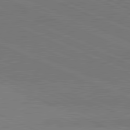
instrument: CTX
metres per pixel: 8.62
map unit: lApd
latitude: 81.8772
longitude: 148.3118
